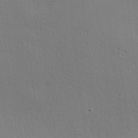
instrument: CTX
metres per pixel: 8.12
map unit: Hve
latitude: 18.4601
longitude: 149.5399
